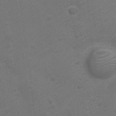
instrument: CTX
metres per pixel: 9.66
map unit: Nve
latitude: -20.3495
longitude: 106.5763
